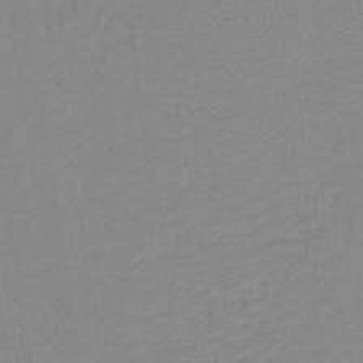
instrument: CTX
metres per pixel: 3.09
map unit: lHb
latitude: -40.5196
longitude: 63.8611
